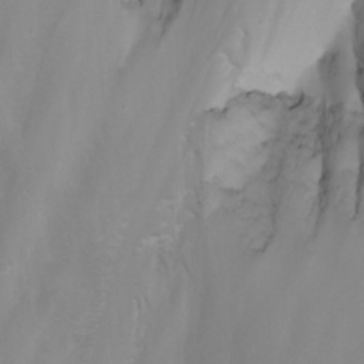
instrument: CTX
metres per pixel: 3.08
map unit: Nhu
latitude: -4.4062
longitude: -76.1011
